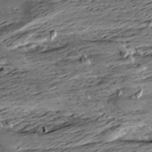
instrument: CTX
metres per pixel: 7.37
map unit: Aa
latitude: 8.2712
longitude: -141.7827
